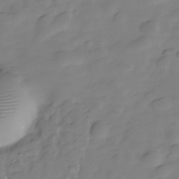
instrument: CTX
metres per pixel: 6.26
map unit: Hve
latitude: -29.3321
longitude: 91.2565
